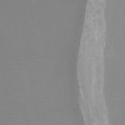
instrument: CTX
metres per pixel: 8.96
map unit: Ht
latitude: -1.5966
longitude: -18.3656
